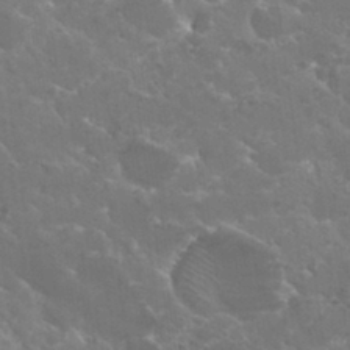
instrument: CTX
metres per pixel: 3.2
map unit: Hto
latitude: 30.2334
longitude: -43.8394
